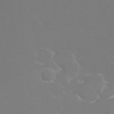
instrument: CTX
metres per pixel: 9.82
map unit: Ht
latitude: -15.6722
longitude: -41.1214
